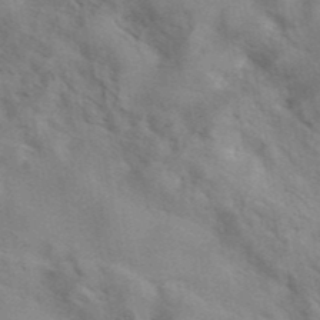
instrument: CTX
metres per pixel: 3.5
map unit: eAb
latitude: 41.5749
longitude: 107.9367
